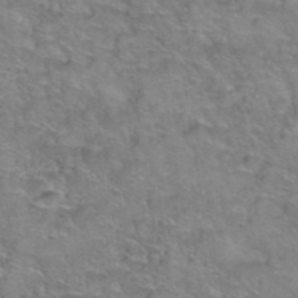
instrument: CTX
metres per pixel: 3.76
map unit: Hto
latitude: 39.5560
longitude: -43.1970
